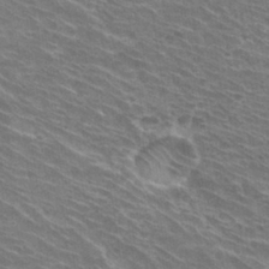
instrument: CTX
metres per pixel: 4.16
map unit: Hto
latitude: 30.4601
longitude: -44.1011
